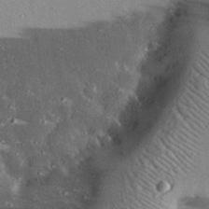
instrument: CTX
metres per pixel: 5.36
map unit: eHh
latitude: 22.9703
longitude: -90.1389
